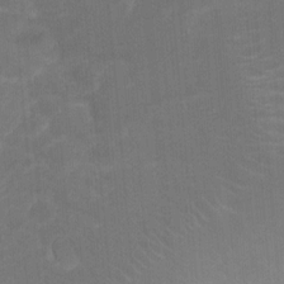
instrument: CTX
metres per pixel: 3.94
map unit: Hto
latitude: 4.7435
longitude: -31.1215
